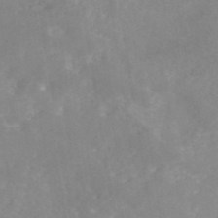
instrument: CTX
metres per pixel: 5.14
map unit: eAb
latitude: 45.6694
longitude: 126.7463
